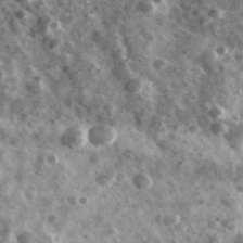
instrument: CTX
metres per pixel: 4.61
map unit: Ave
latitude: 38.5924
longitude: -107.8016
